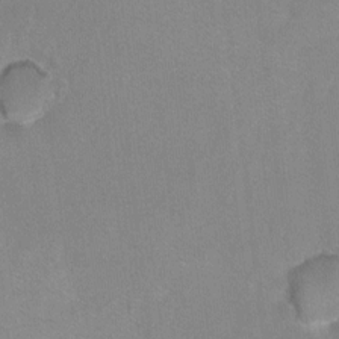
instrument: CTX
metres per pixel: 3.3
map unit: Hto
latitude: -6.2361
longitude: -35.8016
